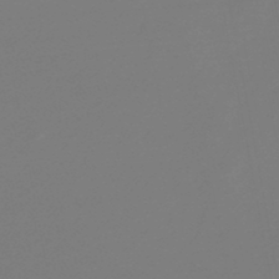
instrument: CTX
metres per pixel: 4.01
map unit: HNb
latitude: -47.1053
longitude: 57.1431
